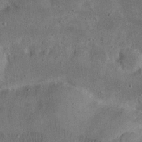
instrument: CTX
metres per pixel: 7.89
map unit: eHh
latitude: 23.1025
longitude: -68.6302
